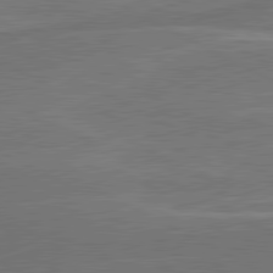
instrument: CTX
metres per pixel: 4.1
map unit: lApd
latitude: 80.7057
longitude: 128.0850
